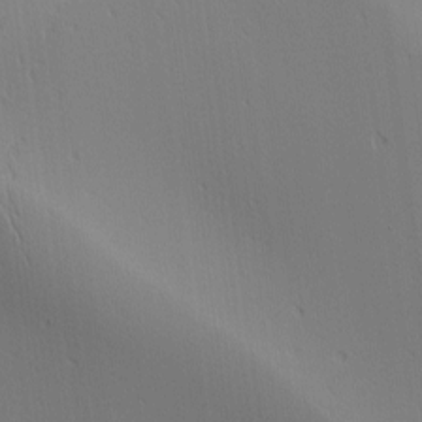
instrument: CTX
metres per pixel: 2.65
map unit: Ave
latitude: 2.2711
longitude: -115.2348
